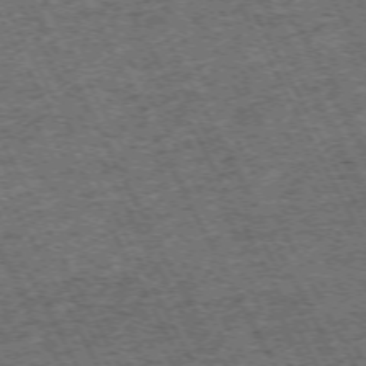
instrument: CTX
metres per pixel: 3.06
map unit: Hpe
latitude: -71.8422
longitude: 10.7085
